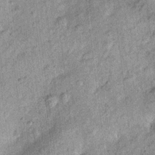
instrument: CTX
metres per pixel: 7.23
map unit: Ht
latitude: 10.1956
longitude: -38.5357
